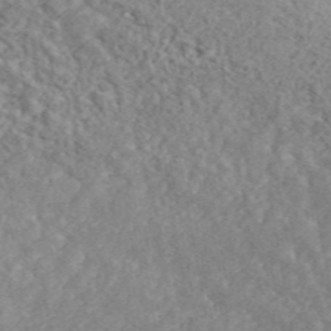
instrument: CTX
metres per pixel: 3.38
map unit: ANa
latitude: 46.6680
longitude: 26.1605
